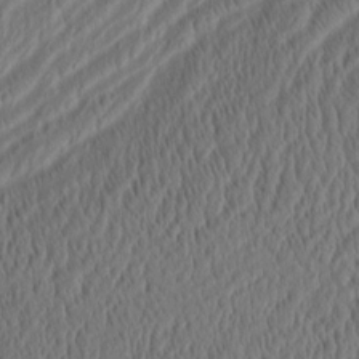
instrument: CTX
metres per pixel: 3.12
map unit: eHh
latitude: -3.5210
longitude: 16.7275
